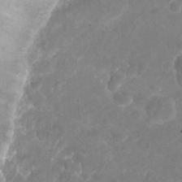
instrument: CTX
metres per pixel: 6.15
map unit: Nhu
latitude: 25.8205
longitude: -53.6694
